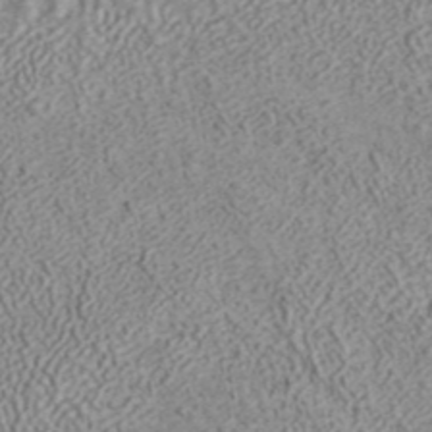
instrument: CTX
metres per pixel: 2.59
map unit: ANa
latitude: 41.9150
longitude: 18.5385
